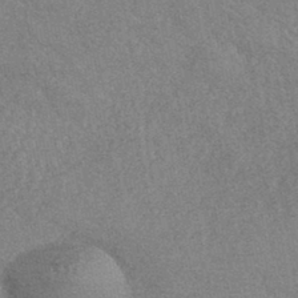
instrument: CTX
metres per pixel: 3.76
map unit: HNhu
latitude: -44.1417
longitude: 94.2361
